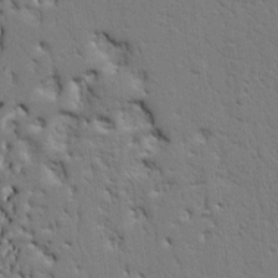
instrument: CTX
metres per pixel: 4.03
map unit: Nhu
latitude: 20.1389
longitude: -78.9325
